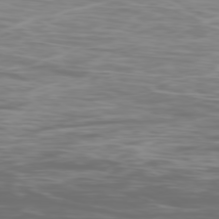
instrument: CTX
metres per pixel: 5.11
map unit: Ap
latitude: -79.1620
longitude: -74.8947
